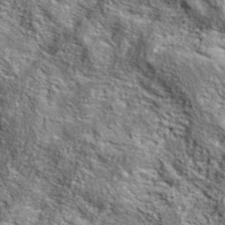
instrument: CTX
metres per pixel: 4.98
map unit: eAb
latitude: 36.2333
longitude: 107.5966
